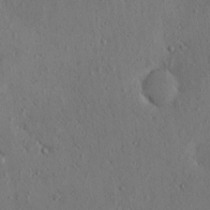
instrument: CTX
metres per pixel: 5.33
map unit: eHh
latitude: -0.3685
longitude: 18.6518
